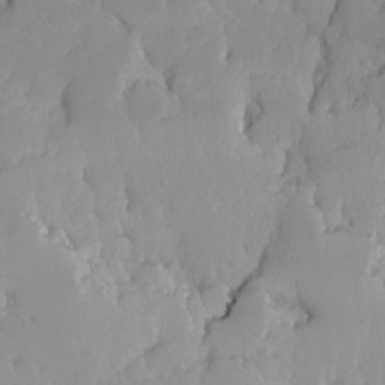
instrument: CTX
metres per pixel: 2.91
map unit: Ave
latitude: -9.1242
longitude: -116.6680
